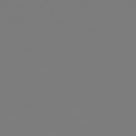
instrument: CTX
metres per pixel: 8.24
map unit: Hpe
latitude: 77.9717
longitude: -162.4790
